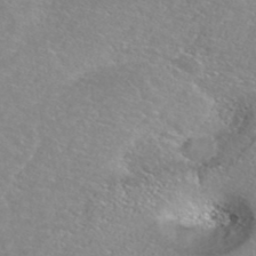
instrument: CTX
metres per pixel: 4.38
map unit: ANa
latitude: 39.5749
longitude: 24.2172
